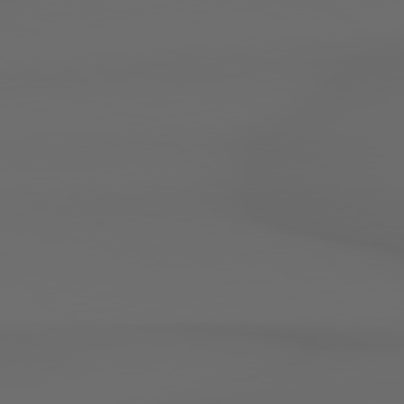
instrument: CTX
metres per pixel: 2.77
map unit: Hpe
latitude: 78.7624
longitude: -135.9339
